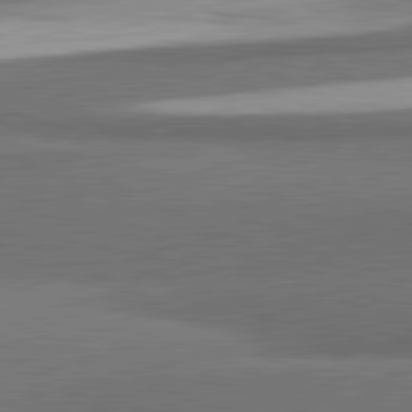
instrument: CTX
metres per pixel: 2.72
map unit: lApd
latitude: 81.8205
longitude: 175.5777
